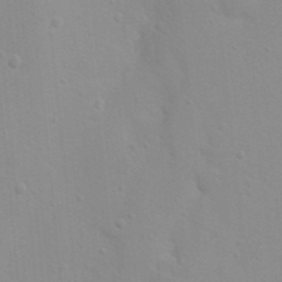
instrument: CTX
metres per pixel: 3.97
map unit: eHh
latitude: 21.1970
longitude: -64.3845
